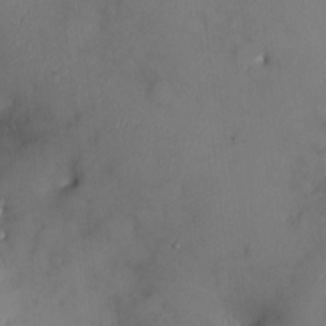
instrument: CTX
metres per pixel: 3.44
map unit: HNhu
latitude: 4.5357
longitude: -5.1403
